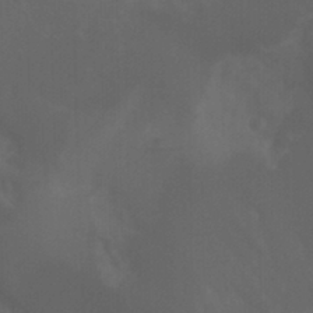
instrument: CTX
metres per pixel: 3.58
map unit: Htu
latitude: -4.8975
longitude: -75.5371
